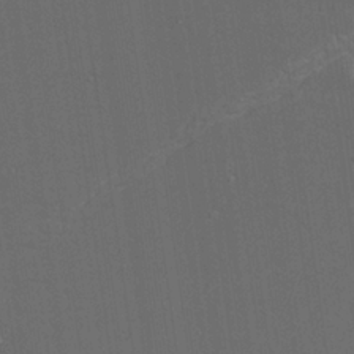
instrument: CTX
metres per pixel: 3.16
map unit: Nhu
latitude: 18.3845
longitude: -73.9528
